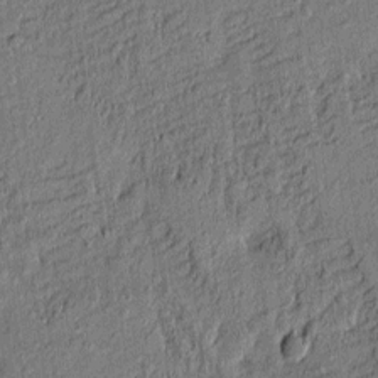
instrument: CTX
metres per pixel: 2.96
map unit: Htu
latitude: -7.6155
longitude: 177.6722
